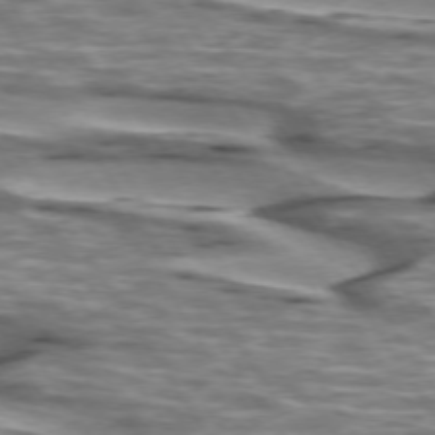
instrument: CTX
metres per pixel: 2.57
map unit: lApd
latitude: 74.4790
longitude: -56.8946
